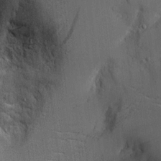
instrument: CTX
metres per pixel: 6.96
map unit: Aa
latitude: 18.4790
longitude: -126.7057
